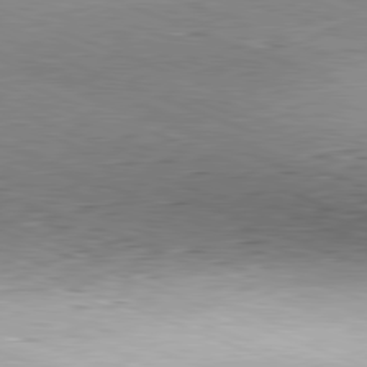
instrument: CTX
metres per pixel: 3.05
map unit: Hpe
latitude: -82.0661
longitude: 12.9164
